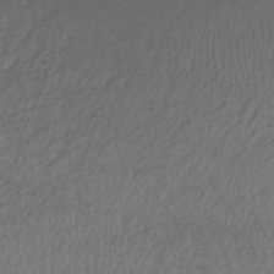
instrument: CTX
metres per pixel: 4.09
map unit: lHb
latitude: -38.1039
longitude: 72.8219
